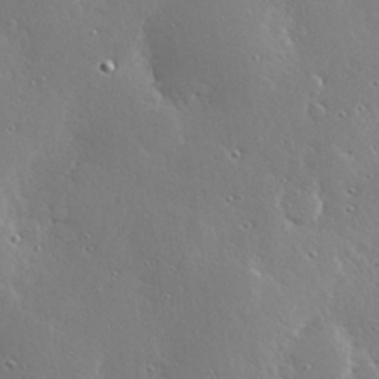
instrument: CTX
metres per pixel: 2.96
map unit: Hve
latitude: 28.7813
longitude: -91.9528
